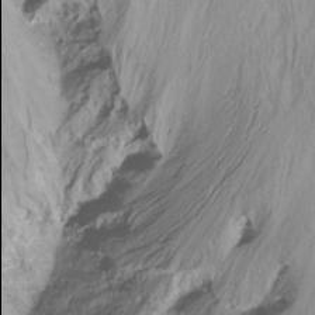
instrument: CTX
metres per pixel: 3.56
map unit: Ht
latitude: -17.4077
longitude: -45.9906
